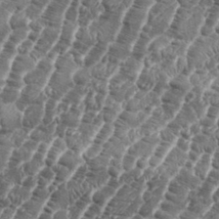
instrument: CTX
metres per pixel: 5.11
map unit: eHh
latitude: 36.4790
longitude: -136.8191
